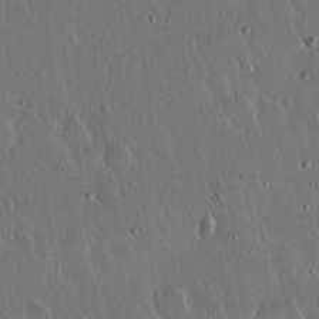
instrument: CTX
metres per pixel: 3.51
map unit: Hto
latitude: 17.2537
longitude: -57.4237
